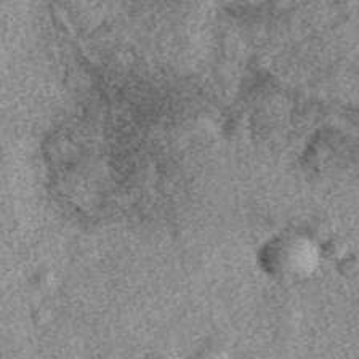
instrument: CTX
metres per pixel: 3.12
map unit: eAb
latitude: 38.4790
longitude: 109.9367
